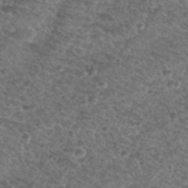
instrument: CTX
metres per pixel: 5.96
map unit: Hto
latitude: 31.8206
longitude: -49.8772
